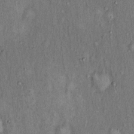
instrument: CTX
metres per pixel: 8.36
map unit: Hto
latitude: 15.3293
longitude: -61.1214
